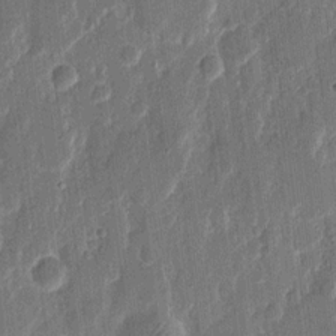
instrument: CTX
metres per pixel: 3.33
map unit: eHh
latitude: 11.8395
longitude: -70.6490
